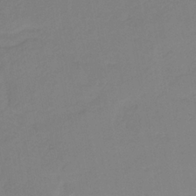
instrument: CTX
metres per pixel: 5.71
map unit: HNb
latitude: -35.1620
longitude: 51.7100
